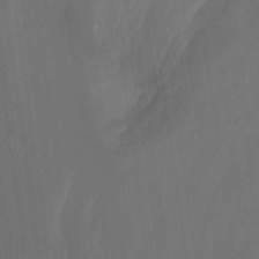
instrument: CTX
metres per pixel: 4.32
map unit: Nhu
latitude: -15.2943
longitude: -57.4804
